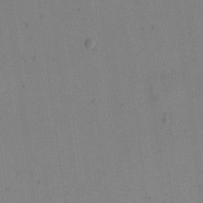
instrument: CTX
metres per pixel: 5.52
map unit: eHh
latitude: 16.4034
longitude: -67.6882
